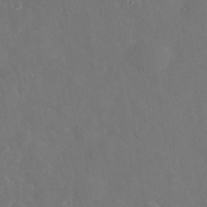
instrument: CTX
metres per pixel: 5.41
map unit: eHh
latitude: 33.1403
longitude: -61.0080
